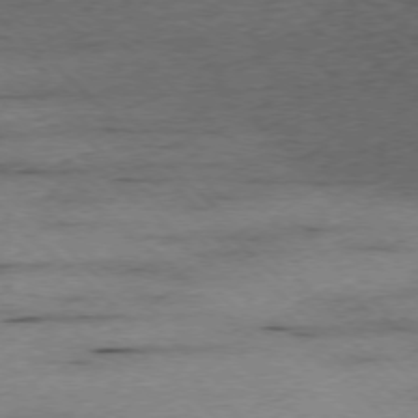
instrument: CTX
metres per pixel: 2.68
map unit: Ap
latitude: -77.3510
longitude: -86.4034
